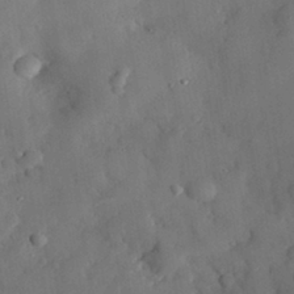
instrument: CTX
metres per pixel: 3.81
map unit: eHh
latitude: 29.4804
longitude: -73.5372
